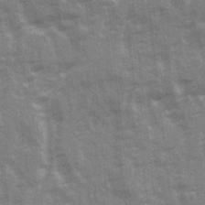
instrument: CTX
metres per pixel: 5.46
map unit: Ave
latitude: 21.2915
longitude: -133.4426
